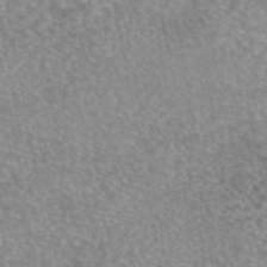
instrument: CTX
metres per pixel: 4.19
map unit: eAb
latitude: 45.2159
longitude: 105.8233
